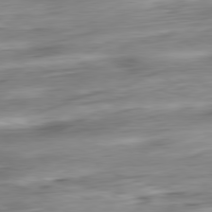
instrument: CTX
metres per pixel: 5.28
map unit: Ap
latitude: -81.0865
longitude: -67.3292
